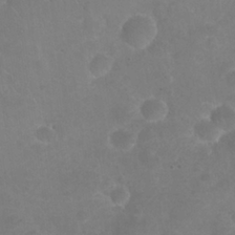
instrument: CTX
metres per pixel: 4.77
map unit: Nhu
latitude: 25.4993
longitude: -52.6302
